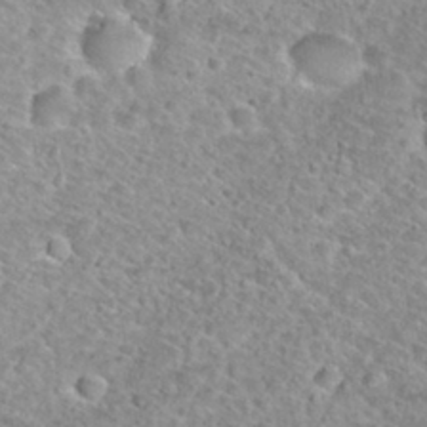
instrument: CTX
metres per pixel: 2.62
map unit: Nhu
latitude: 30.1767
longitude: -49.6694
